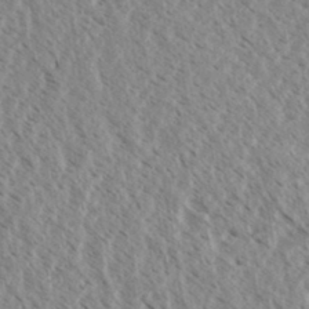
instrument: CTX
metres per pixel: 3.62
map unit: eHh
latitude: 34.0822
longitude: -140.4412
